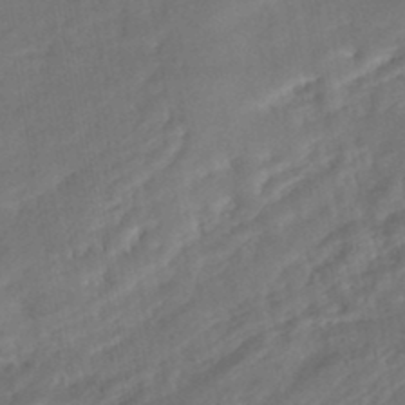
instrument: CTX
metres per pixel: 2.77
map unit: Nhe
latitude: -46.8597
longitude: 152.8408
